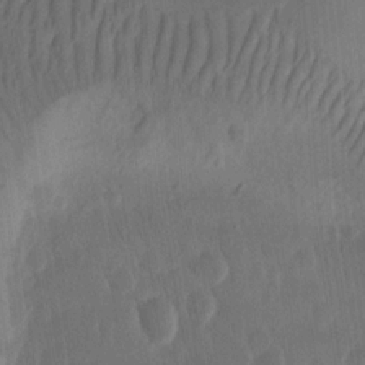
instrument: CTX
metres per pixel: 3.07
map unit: Ht
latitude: 10.6302
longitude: -75.2537
